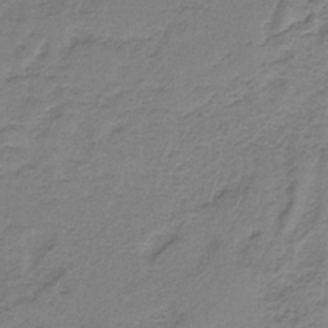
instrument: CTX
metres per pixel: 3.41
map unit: HNb
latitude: -34.2362
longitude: 56.8030
